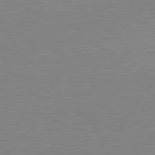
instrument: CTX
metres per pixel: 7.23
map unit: lApd
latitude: 81.8394
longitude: -157.8016
